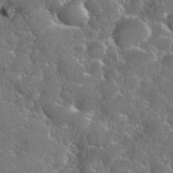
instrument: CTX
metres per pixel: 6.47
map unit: eHh
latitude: 37.2159
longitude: -61.0080
